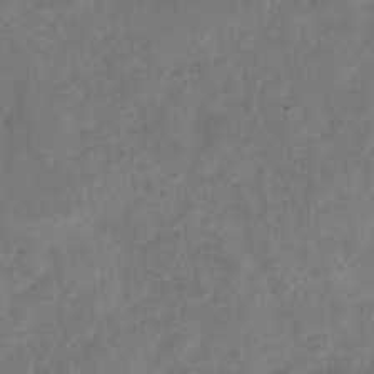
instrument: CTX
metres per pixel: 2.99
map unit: Nhu
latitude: -30.1228
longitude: -63.2915
